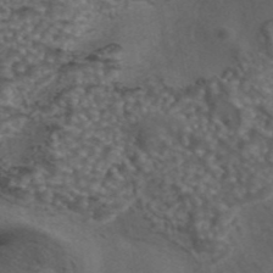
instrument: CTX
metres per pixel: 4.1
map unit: eAb
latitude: 43.5749
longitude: 105.4076
